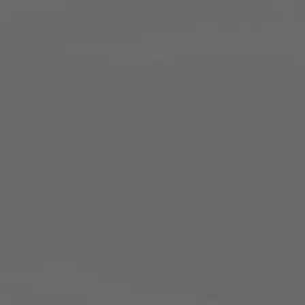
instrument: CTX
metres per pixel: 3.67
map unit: lApd
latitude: 82.8946
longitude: -136.3656
